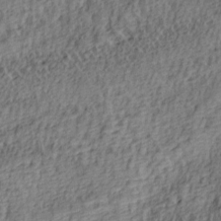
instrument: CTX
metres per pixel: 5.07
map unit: lAa
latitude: 4.3467
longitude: -113.3104
